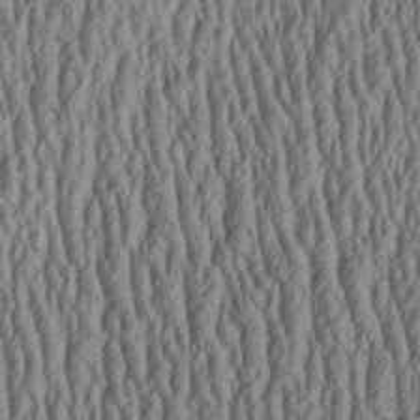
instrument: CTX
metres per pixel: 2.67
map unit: Aa
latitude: 26.8569
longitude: -135.8961
